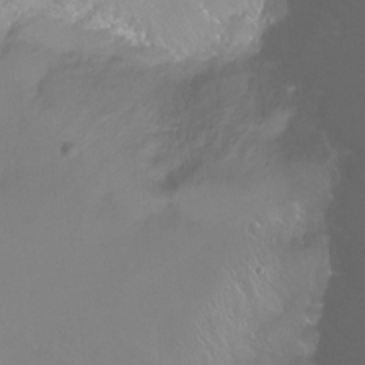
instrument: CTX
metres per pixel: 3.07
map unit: Ht
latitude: -14.3873
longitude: -42.9703
